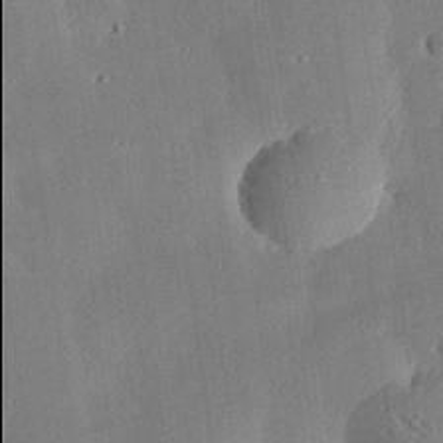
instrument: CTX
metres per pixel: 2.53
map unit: eHh
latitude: 29.7638
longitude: -81.9906
